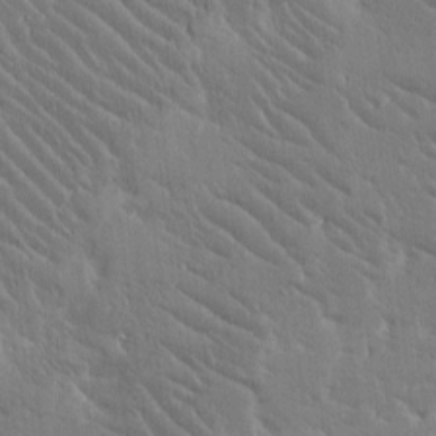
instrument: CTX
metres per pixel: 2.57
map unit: Htu
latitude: -1.6722
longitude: 176.3684
